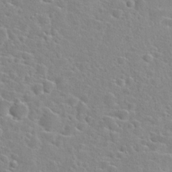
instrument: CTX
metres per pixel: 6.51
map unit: Hto
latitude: 24.0633
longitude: -46.4790
